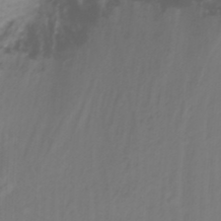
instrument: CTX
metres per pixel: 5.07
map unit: Nhu
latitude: -12.2551
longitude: -63.0648
